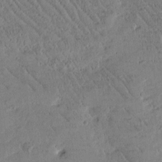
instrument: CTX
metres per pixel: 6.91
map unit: Htu
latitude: -1.7856
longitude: 175.7288
